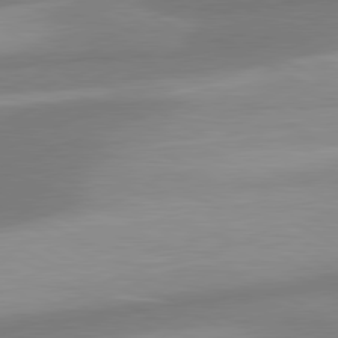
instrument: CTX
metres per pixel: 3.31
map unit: lApd
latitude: 80.4601
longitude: 176.7652
